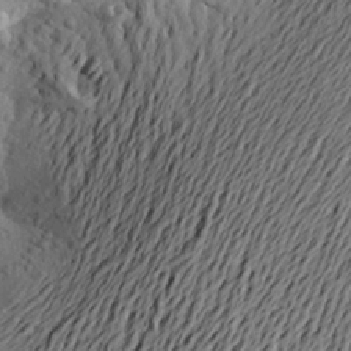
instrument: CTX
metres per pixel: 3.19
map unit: Aa
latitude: 21.6127
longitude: -149.3671
